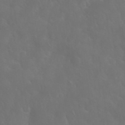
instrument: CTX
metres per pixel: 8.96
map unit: Nhu
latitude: 28.0444
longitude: -66.4412
